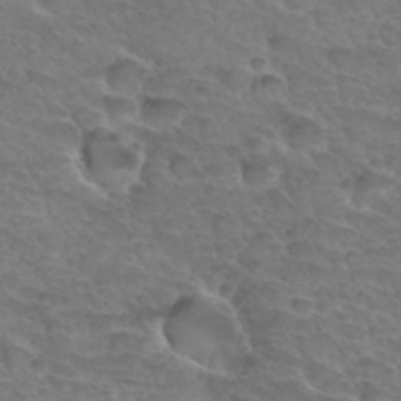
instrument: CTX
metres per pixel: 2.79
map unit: Hto
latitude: 33.3482
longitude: -46.0633
